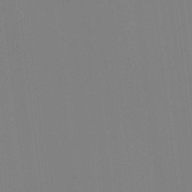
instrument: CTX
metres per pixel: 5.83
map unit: HNhu
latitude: 7.3860
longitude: 1.8234
